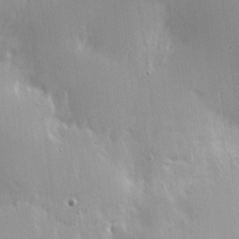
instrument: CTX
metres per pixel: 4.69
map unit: Nhe
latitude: -2.1227
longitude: -59.5938
